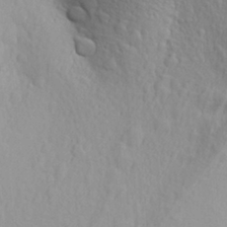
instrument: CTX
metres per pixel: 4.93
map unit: Aa
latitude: 29.4804
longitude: -139.8961
